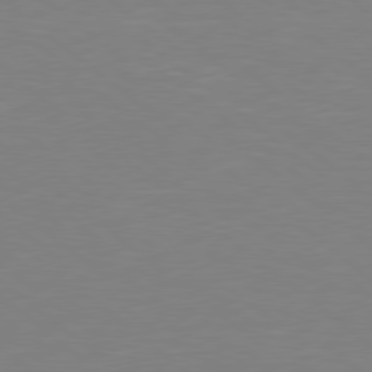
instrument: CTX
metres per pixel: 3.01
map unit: Hpe
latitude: 78.5357
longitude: -148.4790
